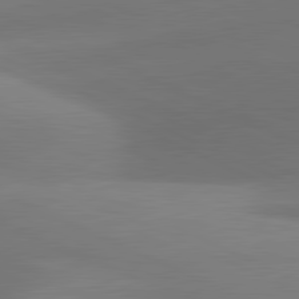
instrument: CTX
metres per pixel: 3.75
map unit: lApd
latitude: 81.2537
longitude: 130.7085
